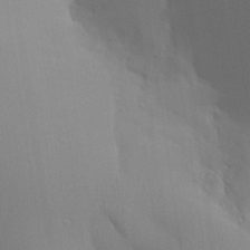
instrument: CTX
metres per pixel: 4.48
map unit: Aa
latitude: 28.2711
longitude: -136.6302
